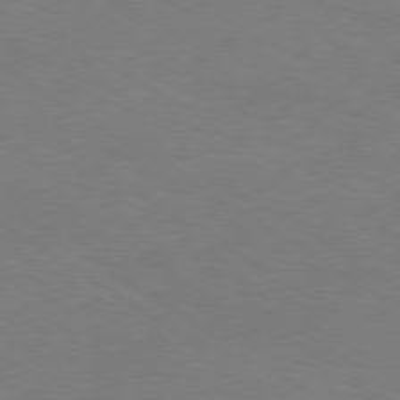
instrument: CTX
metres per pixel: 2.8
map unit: Ap
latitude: -79.8989
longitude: -65.5560
